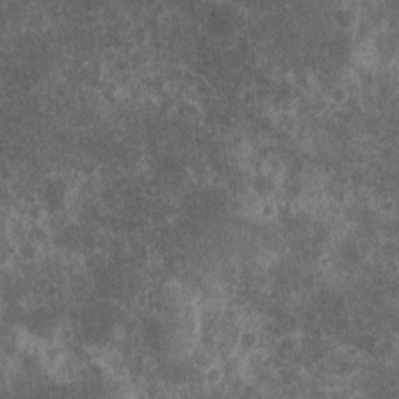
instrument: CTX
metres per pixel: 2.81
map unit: eHh
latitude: 4.5546
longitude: -71.5560
